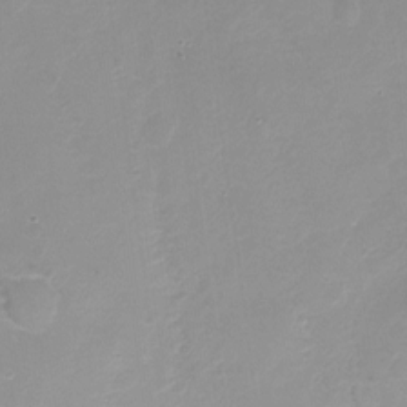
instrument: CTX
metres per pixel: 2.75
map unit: Nhu
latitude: -13.6155
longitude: -40.9135
